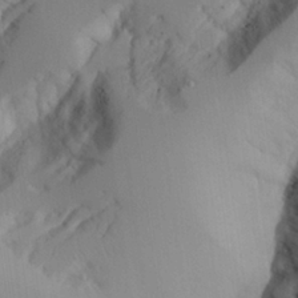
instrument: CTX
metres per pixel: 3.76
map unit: Aa
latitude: 25.1970
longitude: -132.4223
